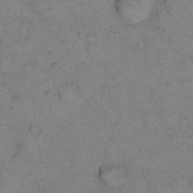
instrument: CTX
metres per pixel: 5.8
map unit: eHh
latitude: 14.6491
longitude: -63.3104
